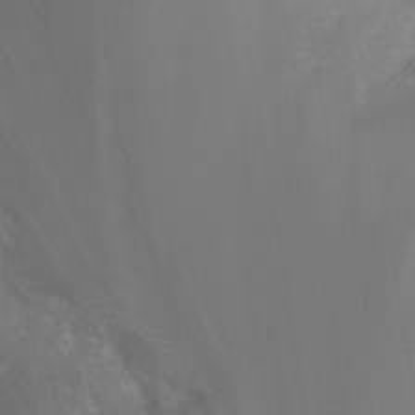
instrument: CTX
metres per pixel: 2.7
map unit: Nhu
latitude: -14.7275
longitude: -55.4048
